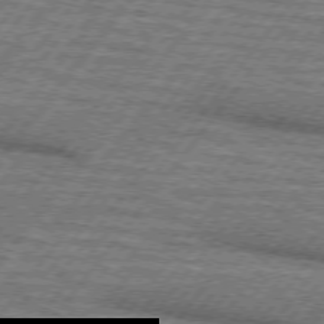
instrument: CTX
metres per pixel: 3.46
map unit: lApd
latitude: 74.7057
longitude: -56.0633
